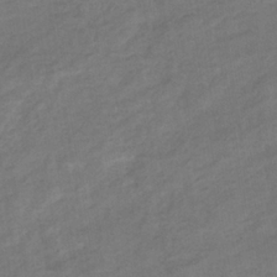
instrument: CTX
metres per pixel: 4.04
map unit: eHb
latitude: -36.1416
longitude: 78.2172
